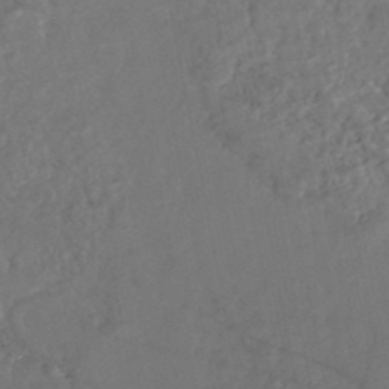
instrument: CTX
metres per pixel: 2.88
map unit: Nhe
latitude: -48.5763
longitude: -173.0269
